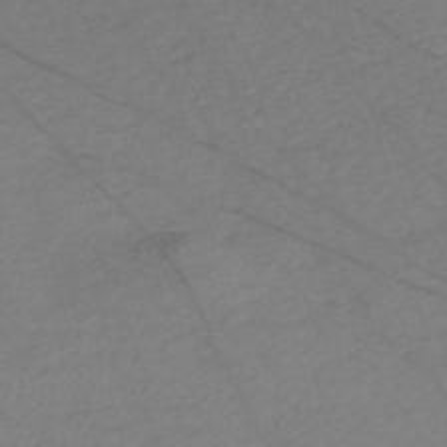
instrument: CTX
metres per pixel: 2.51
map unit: Nve
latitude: -57.8233
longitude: 53.9745
